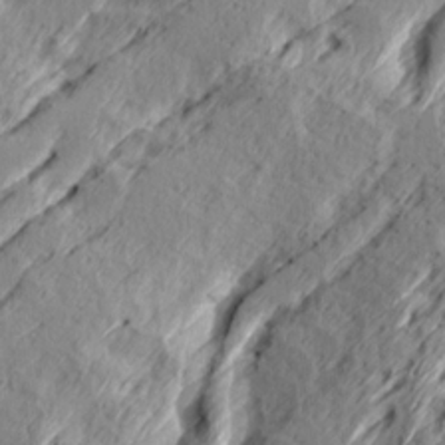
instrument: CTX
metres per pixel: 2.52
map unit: Ave
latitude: 16.3467
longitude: -138.0633
